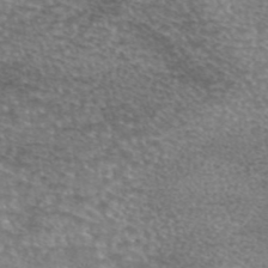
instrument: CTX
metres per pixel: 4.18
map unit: eAb
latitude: 45.2726
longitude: 103.9745
